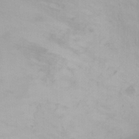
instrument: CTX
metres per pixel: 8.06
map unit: Ht
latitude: 6.3467
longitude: -29.6694
